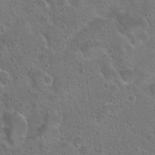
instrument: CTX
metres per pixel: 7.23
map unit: Hto
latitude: 23.3104
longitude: -48.9136
